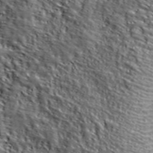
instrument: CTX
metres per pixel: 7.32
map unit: lHvf
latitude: 38.9325
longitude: -86.8758
